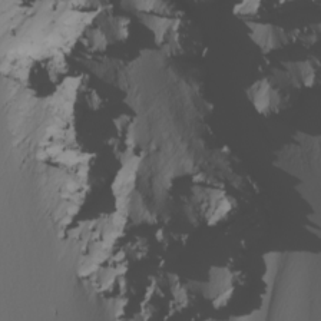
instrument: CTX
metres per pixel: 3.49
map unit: Nhu
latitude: -6.8786
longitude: -95.4427
